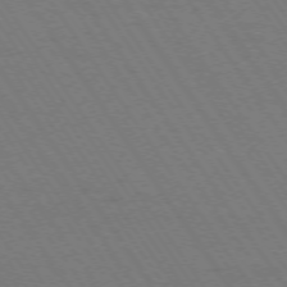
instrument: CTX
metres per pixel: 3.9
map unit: Ap
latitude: -74.3496
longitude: -71.2726
